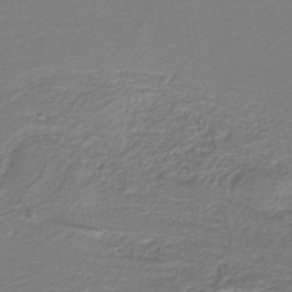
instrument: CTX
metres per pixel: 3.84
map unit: lHb
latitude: -41.5777
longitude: 51.8989
